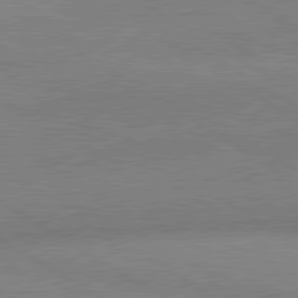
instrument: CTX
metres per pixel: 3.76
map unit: lApd
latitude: 80.4790
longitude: 126.8030
